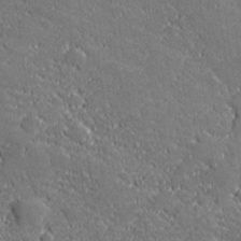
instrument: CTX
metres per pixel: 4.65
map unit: lHvf
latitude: 26.9703
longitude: 141.8422
